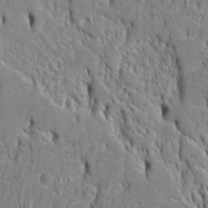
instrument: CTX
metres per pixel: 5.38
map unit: Htu
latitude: -4.9163
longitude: 152.1039
